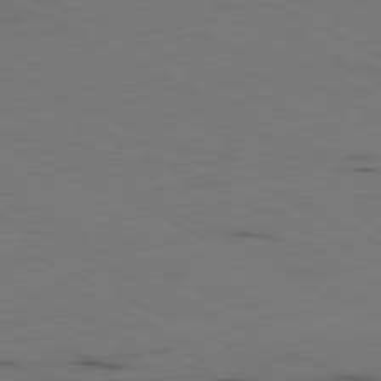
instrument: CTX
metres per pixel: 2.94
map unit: Ap
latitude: -81.3888
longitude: -70.2333
